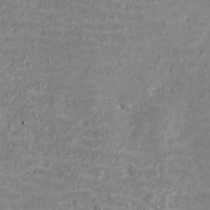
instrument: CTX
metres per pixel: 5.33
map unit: eHh
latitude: -3.4454
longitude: -74.9892
